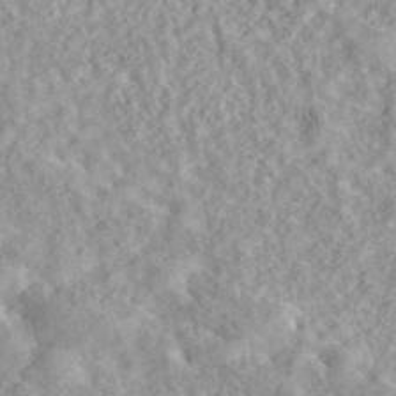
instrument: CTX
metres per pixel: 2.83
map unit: eAb
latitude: 44.0822
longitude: 116.8219
